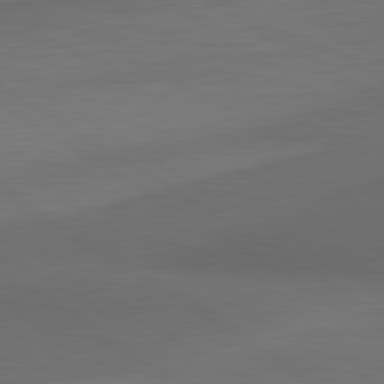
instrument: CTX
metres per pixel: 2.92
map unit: lApd
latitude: 80.9514
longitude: 160.8408
